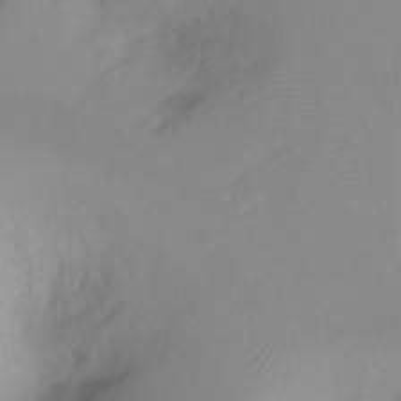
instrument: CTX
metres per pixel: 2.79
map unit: Ht
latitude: -6.5196
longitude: -20.3656
